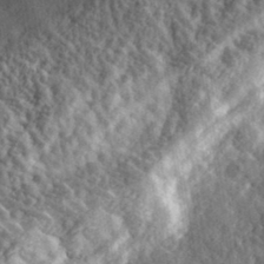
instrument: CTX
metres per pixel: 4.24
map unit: eHh
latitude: 35.1781
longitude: -79.8584
